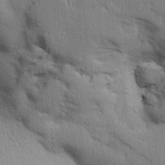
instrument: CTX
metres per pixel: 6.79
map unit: Aa
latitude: 31.6883
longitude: -144.6679
